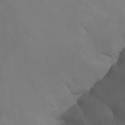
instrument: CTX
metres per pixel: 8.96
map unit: Nhu
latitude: -14.3684
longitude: -55.6127
